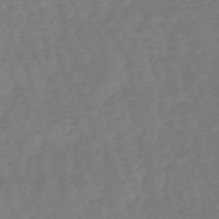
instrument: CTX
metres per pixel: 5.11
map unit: lHb
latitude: -49.3321
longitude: 77.8422
